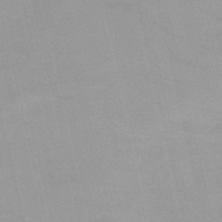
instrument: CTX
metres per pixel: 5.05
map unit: HNb
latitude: -55.4455
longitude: -45.4048
